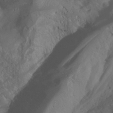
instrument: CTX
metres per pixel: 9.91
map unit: Nhu
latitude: -9.9745
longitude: -69.3859
